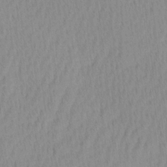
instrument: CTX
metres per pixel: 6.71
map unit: Ave
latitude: 11.6883
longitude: -107.2159
